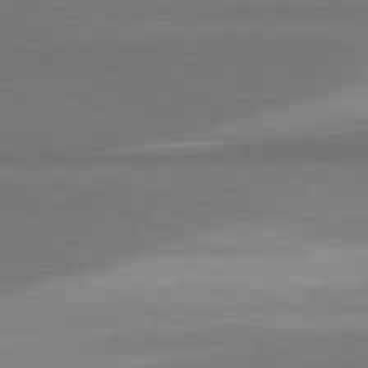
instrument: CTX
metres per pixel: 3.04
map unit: lApd
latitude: 81.5371
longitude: 156.4440
